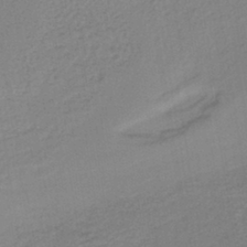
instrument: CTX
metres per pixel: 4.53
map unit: lHb
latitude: -40.4629
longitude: 63.9178
